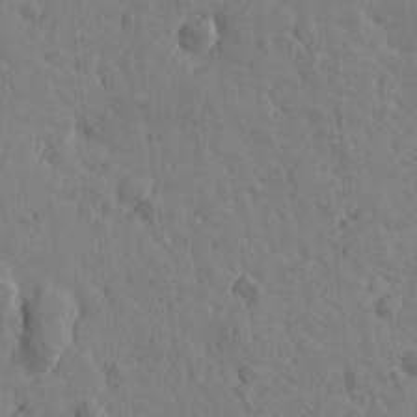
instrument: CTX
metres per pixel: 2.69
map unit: Htu
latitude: -0.6141
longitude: -175.6127
